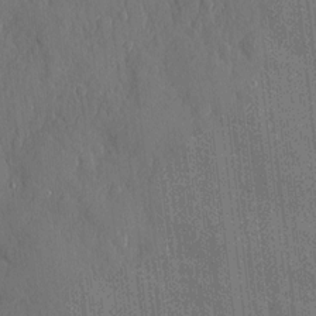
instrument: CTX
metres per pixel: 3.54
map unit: eHh
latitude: 5.8772
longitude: -74.6679
